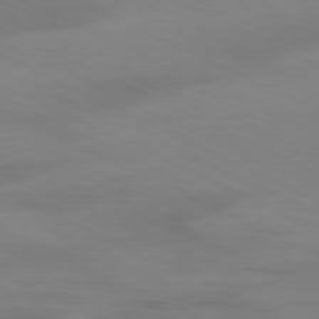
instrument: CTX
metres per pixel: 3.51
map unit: Ap
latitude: -81.3321
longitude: -94.5168
